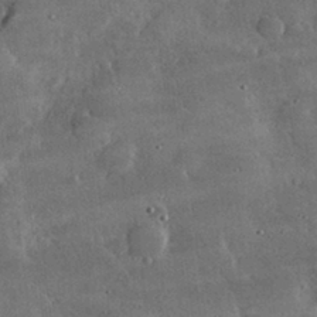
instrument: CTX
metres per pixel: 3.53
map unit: lHvf
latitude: 32.4412
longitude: -91.1781
